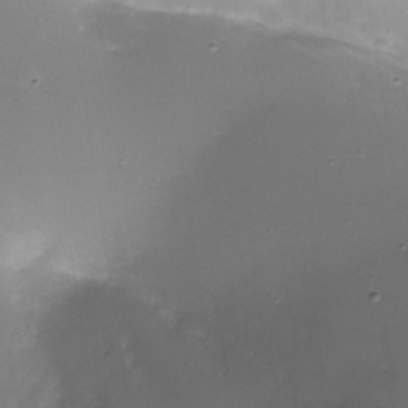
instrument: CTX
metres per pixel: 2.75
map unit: Nhe
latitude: -35.3699
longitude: -117.9528
